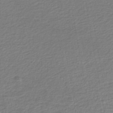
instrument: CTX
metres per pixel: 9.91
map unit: lHb
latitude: -45.4077
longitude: 61.1053
